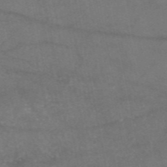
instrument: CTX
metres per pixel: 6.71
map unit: eAb
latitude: 47.1215
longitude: 120.1794
